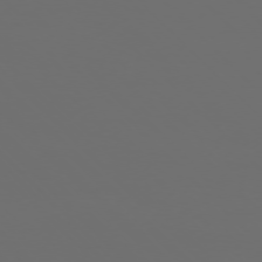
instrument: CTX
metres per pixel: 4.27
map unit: Ap
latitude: -76.2362
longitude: -82.6679
